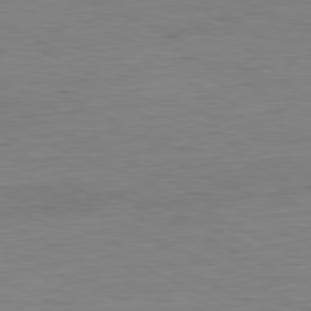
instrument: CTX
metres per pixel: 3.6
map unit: Ap
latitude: -81.3132
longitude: -75.6694
